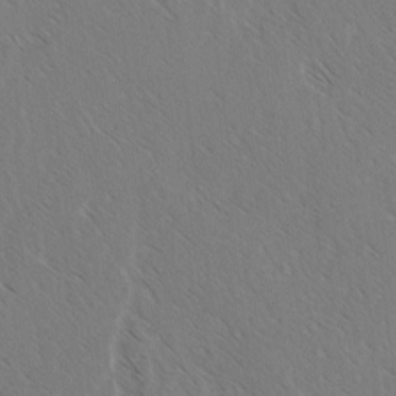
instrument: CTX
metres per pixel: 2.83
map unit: lAvf
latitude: -3.7099
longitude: -113.7449
